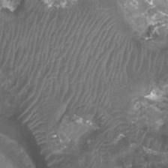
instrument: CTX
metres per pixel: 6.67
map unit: Htu
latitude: 3.0269
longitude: -19.8961
